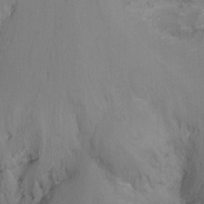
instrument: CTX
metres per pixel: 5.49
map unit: Nhu
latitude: -8.6329
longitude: -51.1592
